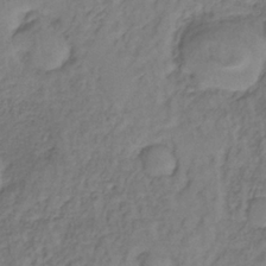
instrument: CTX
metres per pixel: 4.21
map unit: lHb
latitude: -35.9367
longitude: 63.4832
